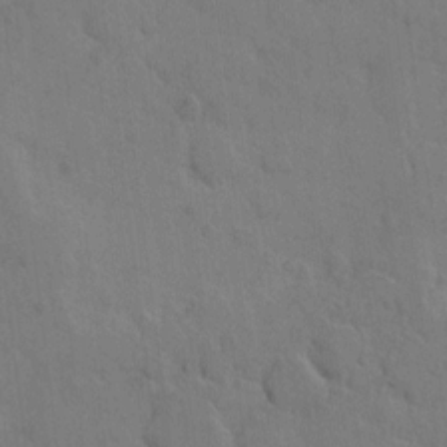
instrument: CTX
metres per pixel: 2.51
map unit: Hto
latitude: 6.3845
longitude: -62.8002
